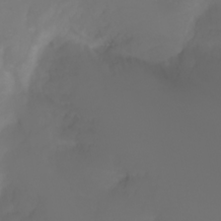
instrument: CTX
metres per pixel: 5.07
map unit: Ht
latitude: -2.8407
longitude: -61.3670
